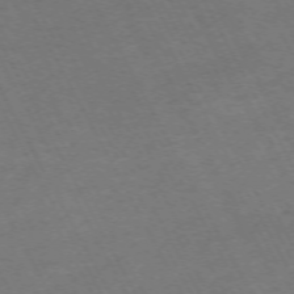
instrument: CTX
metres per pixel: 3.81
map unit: Hpe
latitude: -71.7667
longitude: 8.4062
